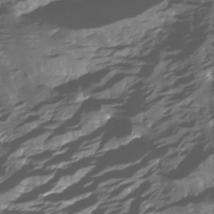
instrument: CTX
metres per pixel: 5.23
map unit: Ht
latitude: -15.5399
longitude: -43.7639
